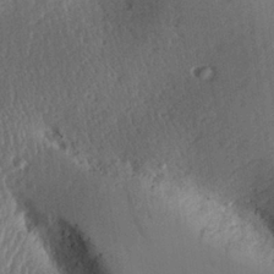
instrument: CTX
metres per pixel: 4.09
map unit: Aa
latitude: 27.6127
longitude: -136.7435
